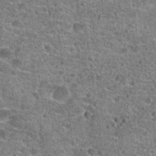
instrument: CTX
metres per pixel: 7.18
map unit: Hto
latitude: 20.4979
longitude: -42.6680
